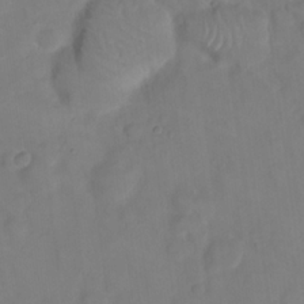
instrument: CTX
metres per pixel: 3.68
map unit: eHh
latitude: 22.4034
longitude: -62.6680
